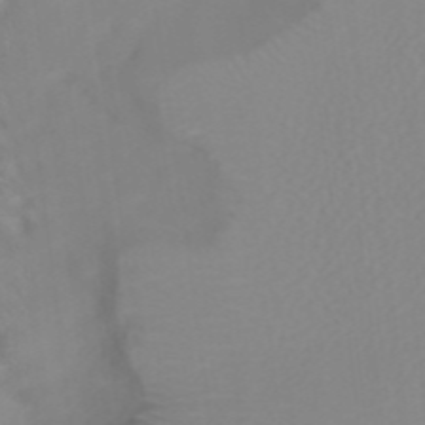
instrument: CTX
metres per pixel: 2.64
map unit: ANa
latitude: 37.2159
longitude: 23.9745
